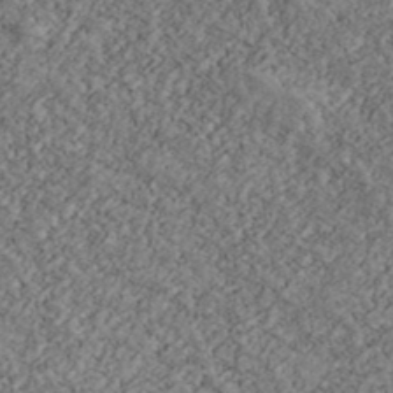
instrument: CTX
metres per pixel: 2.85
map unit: Ave
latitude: 40.3845
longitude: -111.2159
